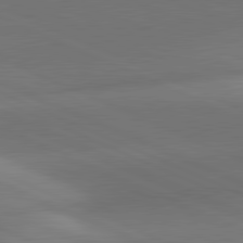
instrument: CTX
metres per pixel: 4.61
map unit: lApd
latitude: 81.5938
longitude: 134.6518
